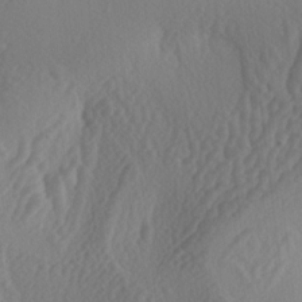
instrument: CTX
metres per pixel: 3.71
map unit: lAa
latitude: -4.4251
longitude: -123.5749
